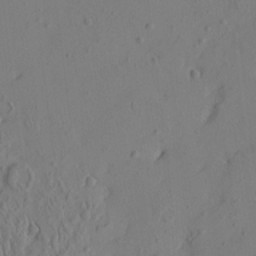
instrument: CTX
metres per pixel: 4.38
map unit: HNhu
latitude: -3.9745
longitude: 13.5966
